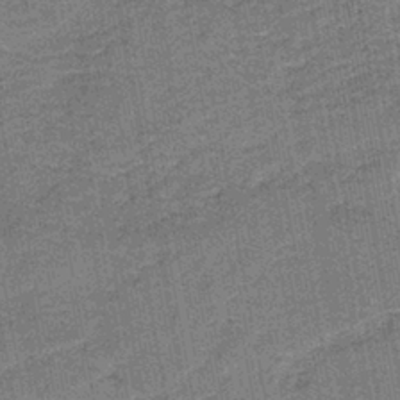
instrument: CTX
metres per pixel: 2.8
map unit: eAb
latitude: -39.0109
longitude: 52.8597
